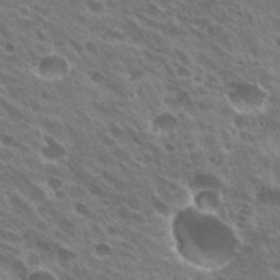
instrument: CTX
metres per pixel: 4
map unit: Hto
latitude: 30.7813
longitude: -43.5182
